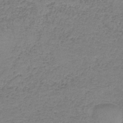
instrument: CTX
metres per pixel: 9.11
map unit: eAb
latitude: -36.0661
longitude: 52.7085
